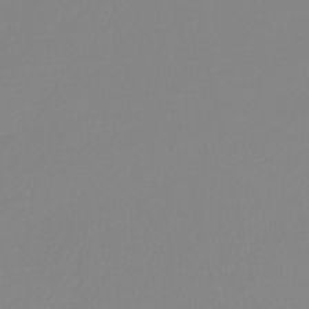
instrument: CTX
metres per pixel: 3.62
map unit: lHb
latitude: -45.1053
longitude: 56.2361
